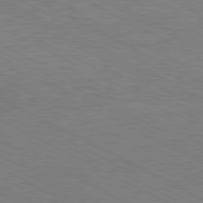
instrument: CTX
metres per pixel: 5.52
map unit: Hpe
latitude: -81.1431
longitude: 12.4062
